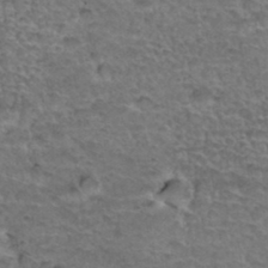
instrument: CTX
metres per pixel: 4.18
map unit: Hto
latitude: 35.0647
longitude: -45.2159
